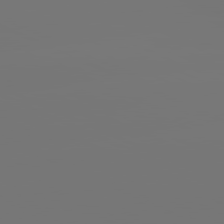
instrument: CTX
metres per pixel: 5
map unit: lApd
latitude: 81.3671
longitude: -152.5735
